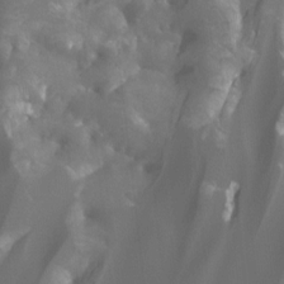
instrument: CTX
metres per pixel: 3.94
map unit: Htu
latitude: -7.5399
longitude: -48.9892
